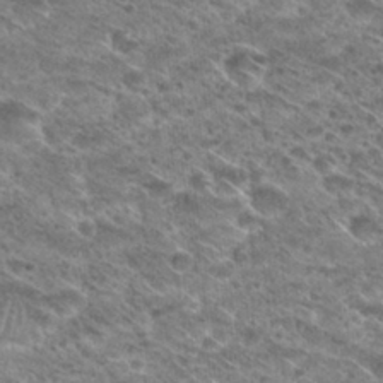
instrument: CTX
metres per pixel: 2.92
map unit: Hto
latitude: 28.8380
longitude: -45.5371
